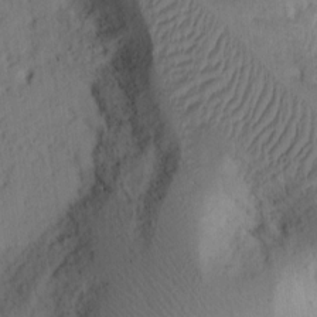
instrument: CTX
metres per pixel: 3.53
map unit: Ht
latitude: 10.0633
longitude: -74.6491
